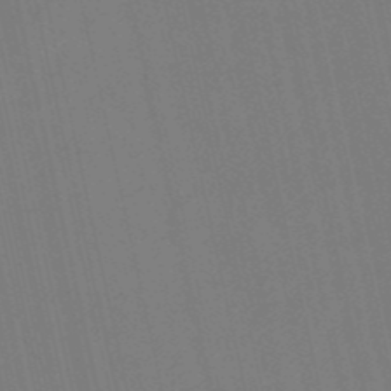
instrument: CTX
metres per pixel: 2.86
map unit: eHb
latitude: -50.6896
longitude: 77.0864
